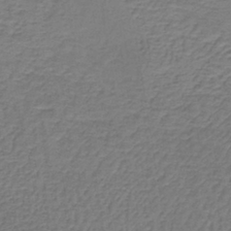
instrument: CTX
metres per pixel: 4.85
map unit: lHb
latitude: -39.3699
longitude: 60.8786
